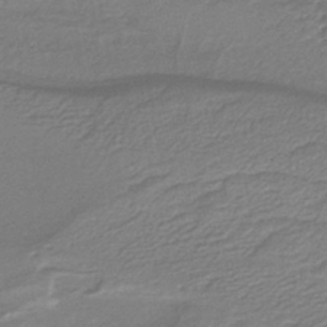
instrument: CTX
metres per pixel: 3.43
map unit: lHb
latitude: -41.1053
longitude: 51.9556
